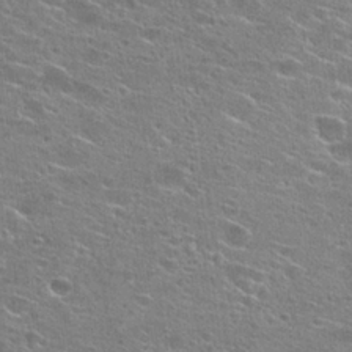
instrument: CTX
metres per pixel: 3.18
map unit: Hto
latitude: 25.2725
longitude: -44.0822
